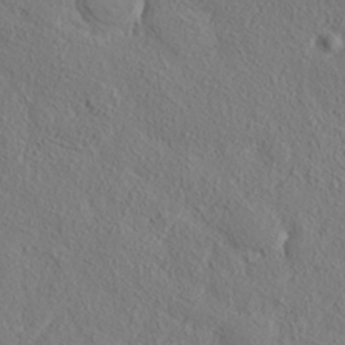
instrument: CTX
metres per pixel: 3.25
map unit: ANa
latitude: 35.7827
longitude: 14.5574
